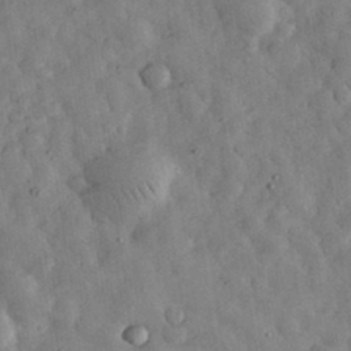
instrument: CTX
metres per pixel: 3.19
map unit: eHh
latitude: 34.1955
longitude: -69.2915
